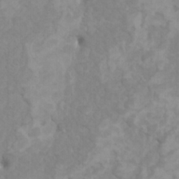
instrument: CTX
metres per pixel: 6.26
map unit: HNhu
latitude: 3.8394
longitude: -2.1389
